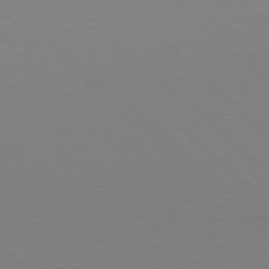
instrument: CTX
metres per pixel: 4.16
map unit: Ap
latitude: -78.2361
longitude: -91.4049
